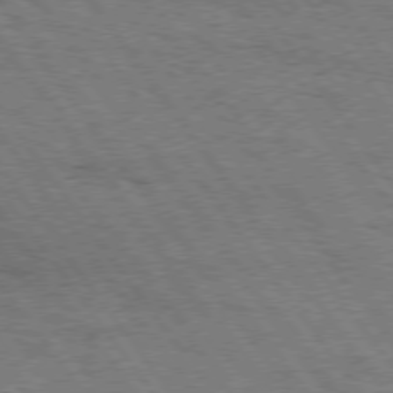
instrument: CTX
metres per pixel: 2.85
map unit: Hpe
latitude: 74.7435
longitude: -151.9717
